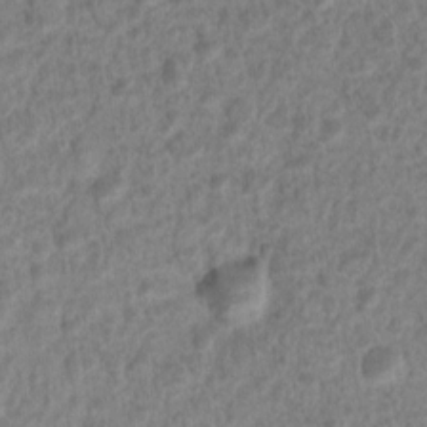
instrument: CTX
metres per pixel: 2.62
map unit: Nhu
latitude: 8.1767
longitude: -22.1011
